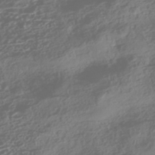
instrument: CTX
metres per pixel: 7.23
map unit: HNhu
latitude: -42.6707
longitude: 104.2172
